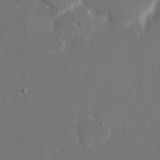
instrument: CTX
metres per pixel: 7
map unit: eHh
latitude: 19.4993
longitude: -72.6113
